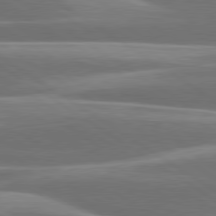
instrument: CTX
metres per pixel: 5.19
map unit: lApd
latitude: 79.9528
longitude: -127.2348
